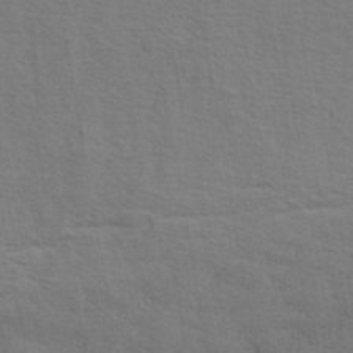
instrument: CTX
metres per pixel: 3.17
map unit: ANa
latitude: 43.0836
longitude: 29.1998
